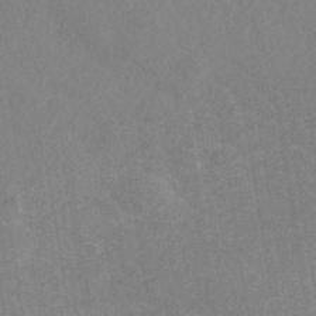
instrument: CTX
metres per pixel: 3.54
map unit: ANa
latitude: 40.5734
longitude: 23.9367
